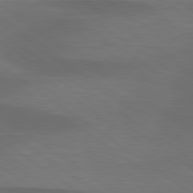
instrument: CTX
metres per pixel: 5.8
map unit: lApd
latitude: 79.4616
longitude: -90.4223
